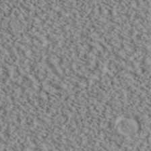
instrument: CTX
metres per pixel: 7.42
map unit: ANa
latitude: 40.4223
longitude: 30.1417
